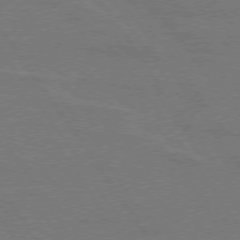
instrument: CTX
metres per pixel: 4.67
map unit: lApd
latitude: 74.7624
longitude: -56.4412
